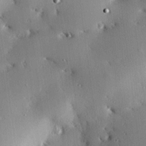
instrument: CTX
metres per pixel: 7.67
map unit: eHh
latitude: 22.4979
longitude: -90.4790
